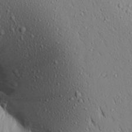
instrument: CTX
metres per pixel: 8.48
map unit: Aa
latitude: 18.0822
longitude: -147.8395
